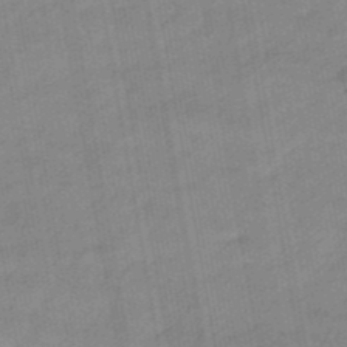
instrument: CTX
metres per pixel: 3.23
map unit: eHb
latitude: -39.3699
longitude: 82.7274
